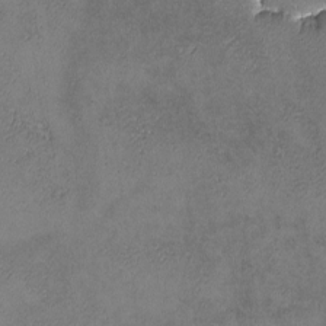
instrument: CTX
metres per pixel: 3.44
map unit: lHvf
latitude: -13.8989
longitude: -103.3859
